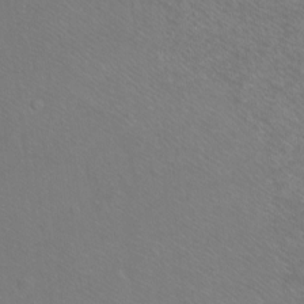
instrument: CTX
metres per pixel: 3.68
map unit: Ht
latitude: -6.9163
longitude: -37.1214
